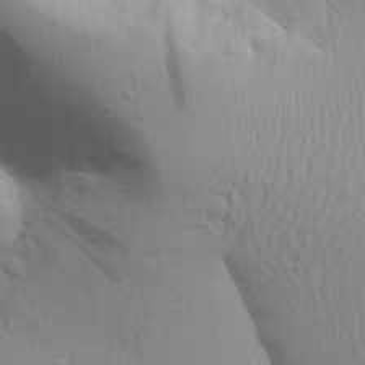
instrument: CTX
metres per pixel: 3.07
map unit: Aa
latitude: 25.2914
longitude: -136.5924
